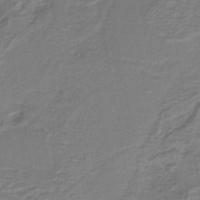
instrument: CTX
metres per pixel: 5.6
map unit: lHb
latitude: -40.4818
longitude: 53.5210
